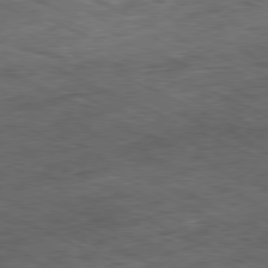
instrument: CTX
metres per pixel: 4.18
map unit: Ap
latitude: -80.8597
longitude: -90.8002
